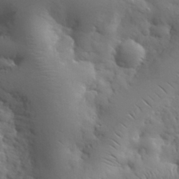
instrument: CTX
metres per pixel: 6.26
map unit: eHh
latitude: 32.1389
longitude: -69.1214
